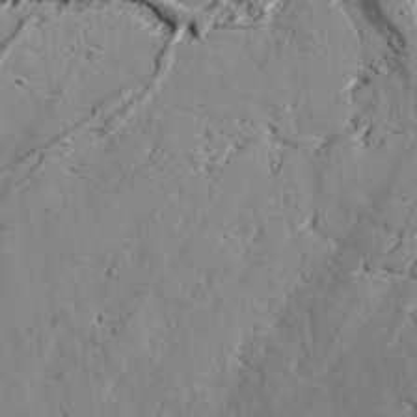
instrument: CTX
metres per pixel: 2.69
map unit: lAvf
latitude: 26.1389
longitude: -110.4223
